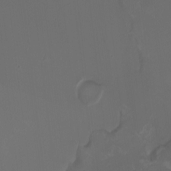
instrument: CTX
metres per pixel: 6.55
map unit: HNhu
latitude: -2.4817
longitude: -6.1956
